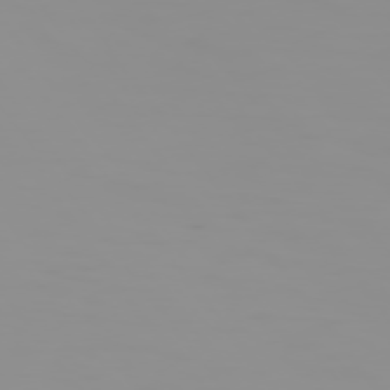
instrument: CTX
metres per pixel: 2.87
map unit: Hpe
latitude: 74.6868
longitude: -128.7435
